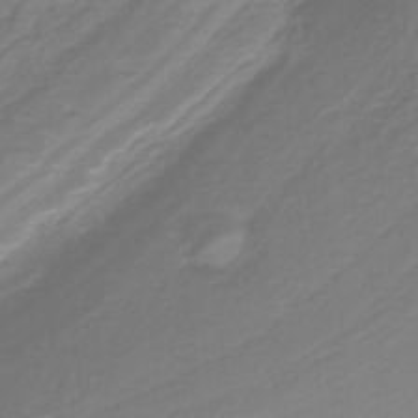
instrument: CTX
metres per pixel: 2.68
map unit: HNb
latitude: -36.8786
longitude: 55.5399
